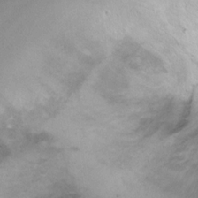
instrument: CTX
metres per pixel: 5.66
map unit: Ht
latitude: 6.3845
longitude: -36.4601
